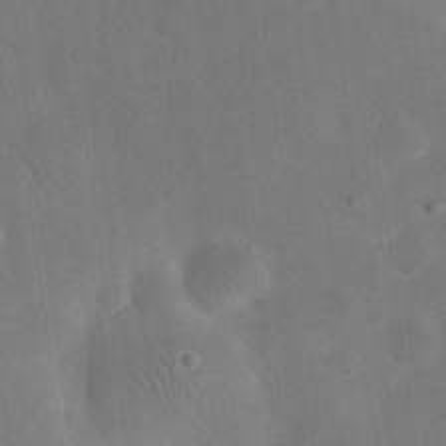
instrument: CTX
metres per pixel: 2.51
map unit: eHh
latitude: 24.5167
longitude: -67.2725
